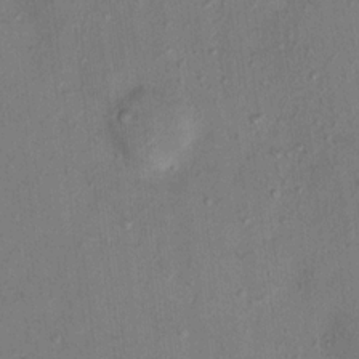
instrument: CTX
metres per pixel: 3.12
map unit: Nhu
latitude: 13.3104
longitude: -36.7058
